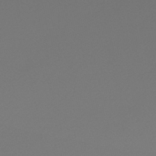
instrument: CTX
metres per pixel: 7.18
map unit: HNhu
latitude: -48.4062
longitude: 100.8030
